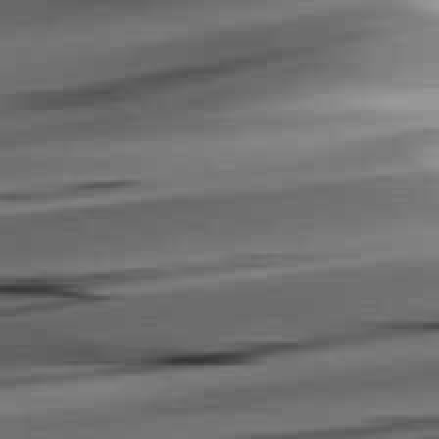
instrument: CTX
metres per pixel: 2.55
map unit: lApd
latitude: 82.2711
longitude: -151.8394
